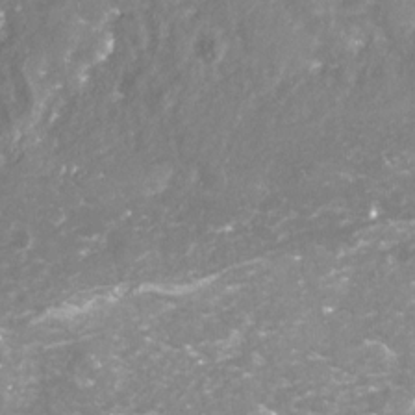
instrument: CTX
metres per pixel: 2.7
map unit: Nhu
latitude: -18.7841
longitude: -57.7827
